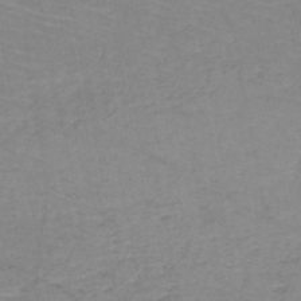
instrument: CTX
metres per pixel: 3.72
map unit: HNb
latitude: -50.3306
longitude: -52.0255
